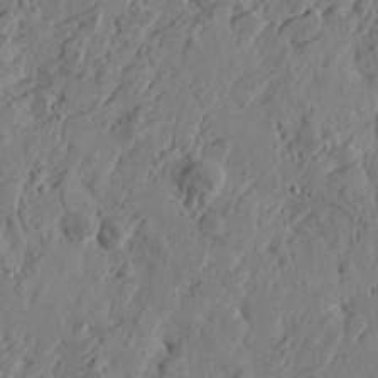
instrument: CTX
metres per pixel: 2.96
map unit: Htu
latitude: -2.1227
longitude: -178.4790
